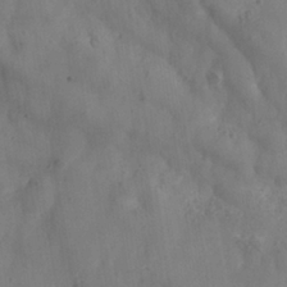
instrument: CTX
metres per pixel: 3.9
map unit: Nhe
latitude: -37.4832
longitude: 138.8219
